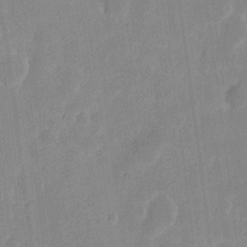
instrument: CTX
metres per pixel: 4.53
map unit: eHh
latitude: 7.6883
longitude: -67.1970
